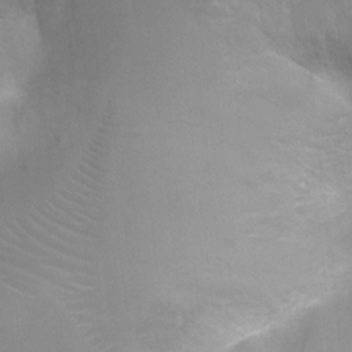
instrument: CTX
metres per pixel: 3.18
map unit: Ht
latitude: -4.5007
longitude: -28.5734
